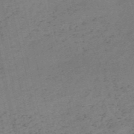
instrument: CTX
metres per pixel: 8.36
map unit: HNb
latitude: -55.1431
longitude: -42.9703
